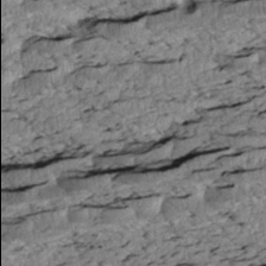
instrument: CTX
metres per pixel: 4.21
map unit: Htu
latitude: 3.1592
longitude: 150.0094
